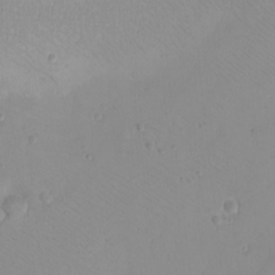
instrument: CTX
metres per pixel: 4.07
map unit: eHh
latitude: -9.3887
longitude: -68.6490
